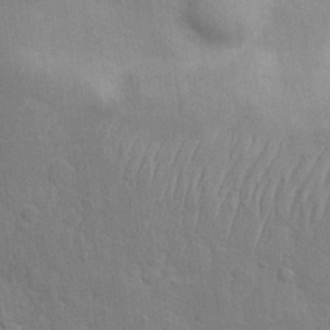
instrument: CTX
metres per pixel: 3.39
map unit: Hve
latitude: 19.8394
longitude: 151.0486
